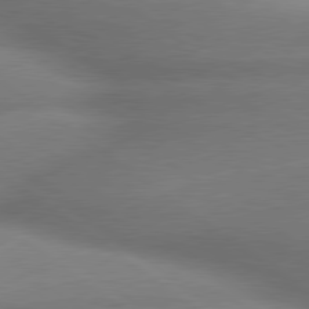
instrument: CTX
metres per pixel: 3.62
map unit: lApd
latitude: 79.9717
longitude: -167.4237
